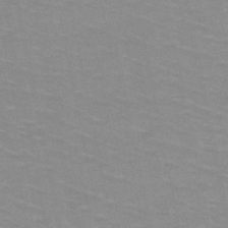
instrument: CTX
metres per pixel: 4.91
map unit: HNb
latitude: -47.8044
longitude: -46.6680
